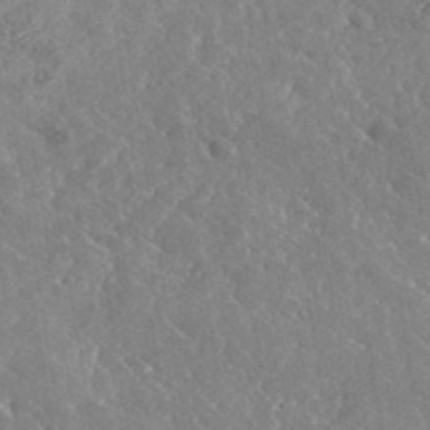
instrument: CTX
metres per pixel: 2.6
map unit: lHvf
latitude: 37.3482
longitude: -91.3293
